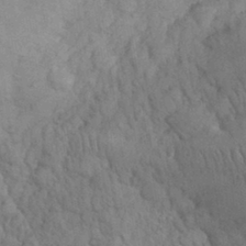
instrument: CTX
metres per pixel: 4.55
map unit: eHh
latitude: 32.0255
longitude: -67.4048
